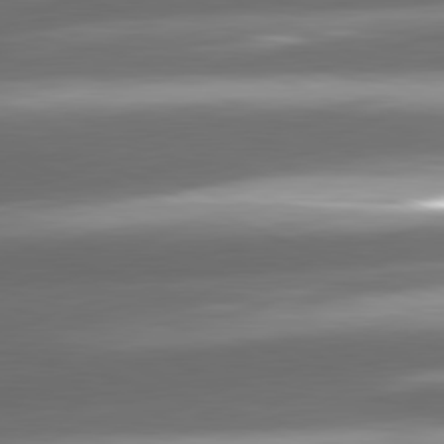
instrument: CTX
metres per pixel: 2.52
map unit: lApd
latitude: 81.1781
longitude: -143.6127
